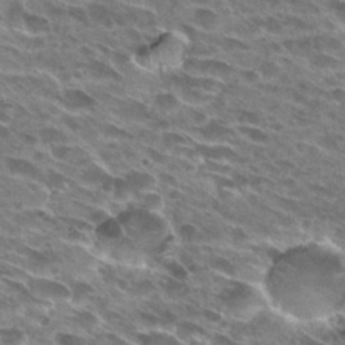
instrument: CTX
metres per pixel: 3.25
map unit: Hto
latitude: 27.6127
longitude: -43.3482
